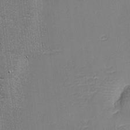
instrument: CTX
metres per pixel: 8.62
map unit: eHh
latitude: -4.0283
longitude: -80.1956
